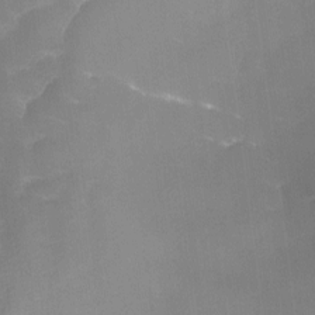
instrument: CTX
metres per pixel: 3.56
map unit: Ave
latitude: -8.1606
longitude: -122.8569
